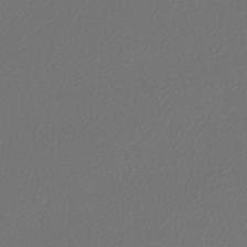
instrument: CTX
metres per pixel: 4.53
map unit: lHb
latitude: -43.6721
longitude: 64.9731
